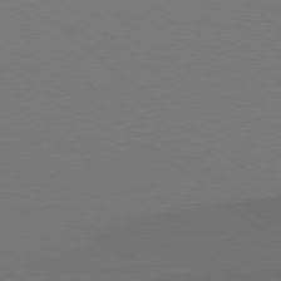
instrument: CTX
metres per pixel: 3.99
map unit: Hpe
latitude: 78.1767
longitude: -134.3656
